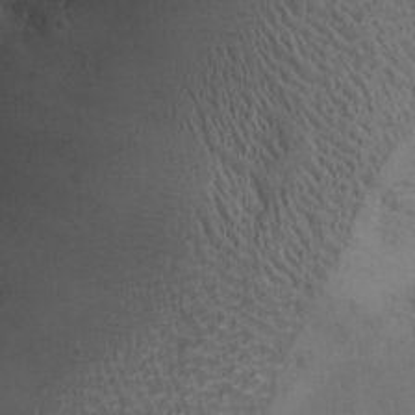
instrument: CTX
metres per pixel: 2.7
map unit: Ave
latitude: -7.4832
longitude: -119.5182
